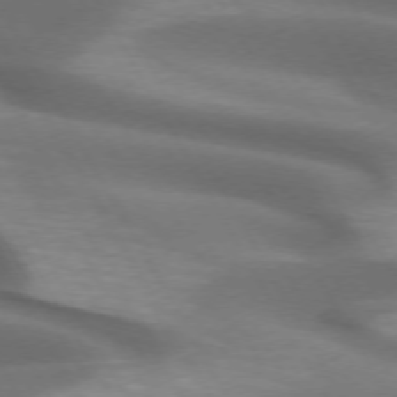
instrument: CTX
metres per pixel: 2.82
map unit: lApd
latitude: 72.6869
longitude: -51.2159
